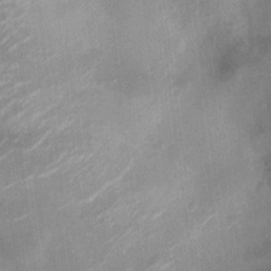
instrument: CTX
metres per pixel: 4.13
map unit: Ht
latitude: -12.4629
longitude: -21.0647
